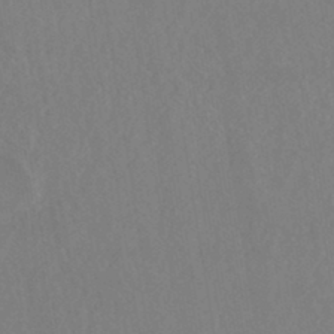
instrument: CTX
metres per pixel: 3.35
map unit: HNhu
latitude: -43.9556
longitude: 94.4440
